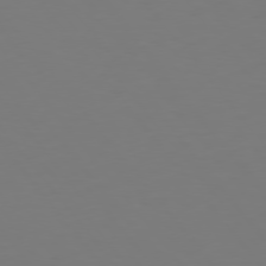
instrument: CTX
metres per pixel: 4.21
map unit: Hpe
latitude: 75.2726
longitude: -123.9906
